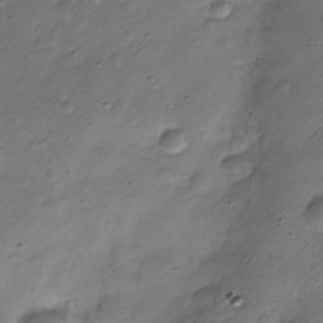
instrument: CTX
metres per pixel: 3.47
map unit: Nve
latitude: -23.3132
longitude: 106.3496
